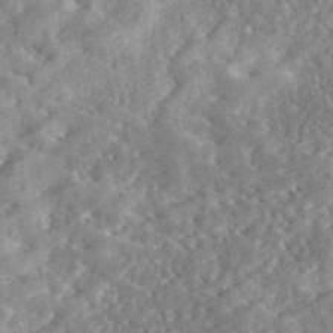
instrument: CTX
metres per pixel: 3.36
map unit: eAb
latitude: 45.2537
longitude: 128.1039
